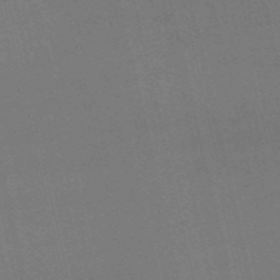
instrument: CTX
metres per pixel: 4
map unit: HNb
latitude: -55.3132
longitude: -41.1592
